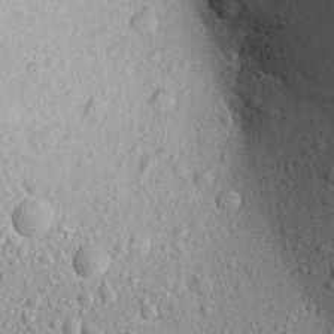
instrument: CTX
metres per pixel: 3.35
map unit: Aa
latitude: 22.6490
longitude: -139.9528
